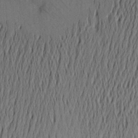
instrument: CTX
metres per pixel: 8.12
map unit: Aa
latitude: 20.2901
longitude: -143.8961
